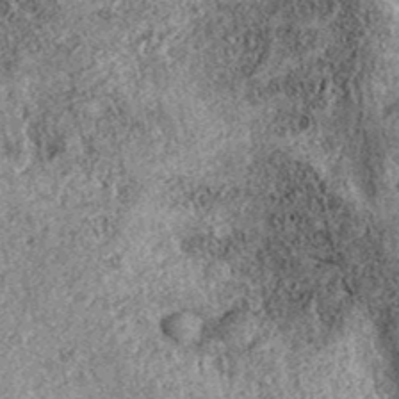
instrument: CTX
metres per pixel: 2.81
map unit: eAb
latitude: 38.6679
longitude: 106.7085
